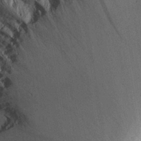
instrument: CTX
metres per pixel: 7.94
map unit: Aa
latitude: 27.9528
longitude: -143.8017
